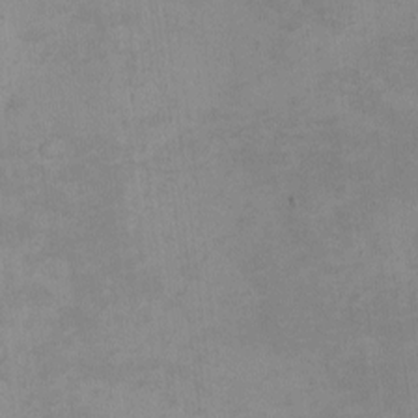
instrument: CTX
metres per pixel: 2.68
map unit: eHh
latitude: -1.8612
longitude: -79.4994
